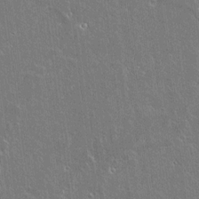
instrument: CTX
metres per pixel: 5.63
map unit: lAvf
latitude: 14.6302
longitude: -128.0633
